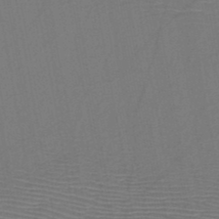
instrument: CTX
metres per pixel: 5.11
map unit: HNb
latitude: -46.8408
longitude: -40.4601
